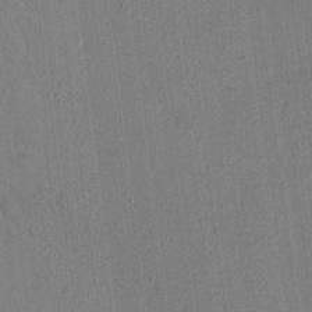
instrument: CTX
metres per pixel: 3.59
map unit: eHh
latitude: 15.7450
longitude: -70.6868
